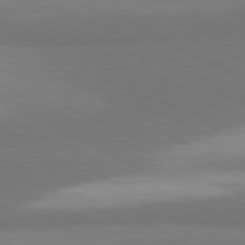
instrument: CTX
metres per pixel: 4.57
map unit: lApd
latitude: 81.4426
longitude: 157.0108
